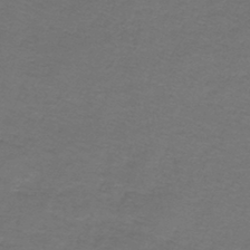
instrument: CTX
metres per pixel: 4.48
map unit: lHb
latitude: -43.3320
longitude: 56.9353
